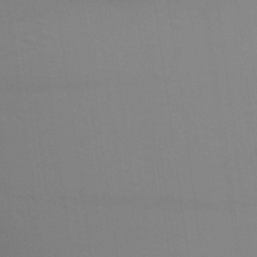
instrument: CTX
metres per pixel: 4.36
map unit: Aa
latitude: 27.7261
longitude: -139.0647
